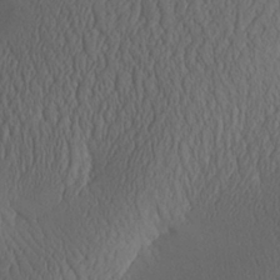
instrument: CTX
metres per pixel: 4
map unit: Aa
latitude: 30.0255
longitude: -143.6127
